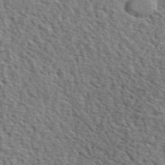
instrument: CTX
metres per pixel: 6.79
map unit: lHvf
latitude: 41.8772
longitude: -87.7449
